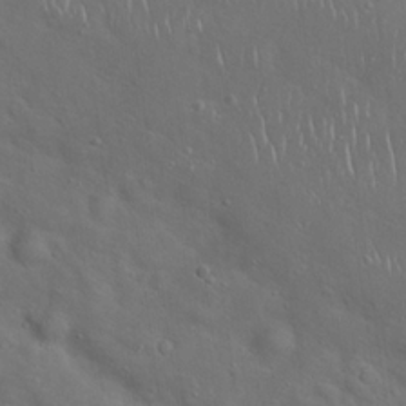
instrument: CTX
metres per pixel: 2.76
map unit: Hto
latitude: 17.7639
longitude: -53.2159
